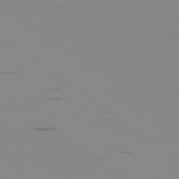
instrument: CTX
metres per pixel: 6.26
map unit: Ap
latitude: -78.1039
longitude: -65.7450
